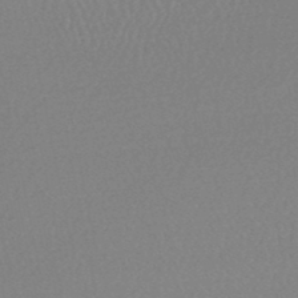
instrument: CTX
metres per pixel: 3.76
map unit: HNhu
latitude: -48.7652
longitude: 98.0283
